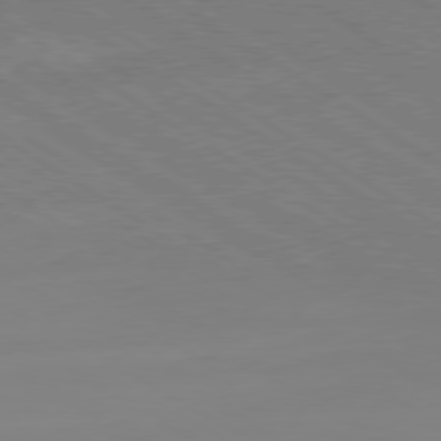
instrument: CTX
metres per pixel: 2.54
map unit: Hpe
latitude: -80.4062
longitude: 18.9353
